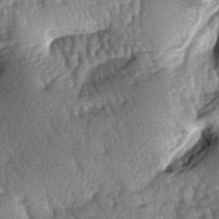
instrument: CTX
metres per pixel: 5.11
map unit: lAa
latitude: -6.3117
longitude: -125.9717
